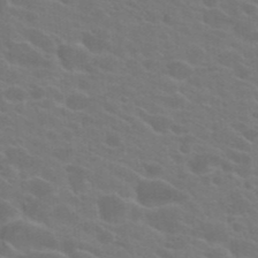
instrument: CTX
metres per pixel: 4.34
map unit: Hto
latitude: 23.4426
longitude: -36.8002
